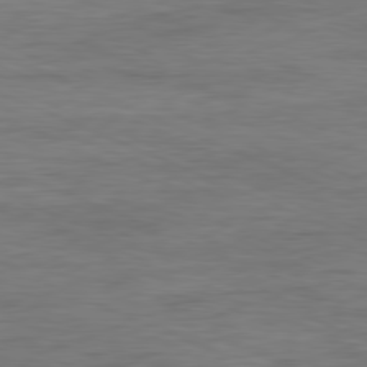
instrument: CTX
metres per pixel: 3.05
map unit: Ap
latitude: -81.1620
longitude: -80.8758
